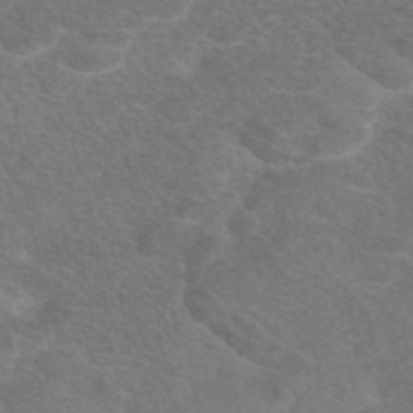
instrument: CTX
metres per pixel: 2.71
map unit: eAb
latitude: 47.4427
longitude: 115.3698
